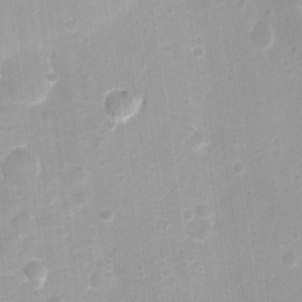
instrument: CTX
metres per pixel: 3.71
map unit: Nhu
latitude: -6.8786
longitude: -45.2159
